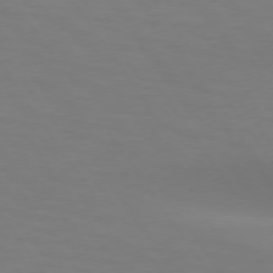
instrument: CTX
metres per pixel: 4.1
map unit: lApd
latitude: 74.5357
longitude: -48.4412
